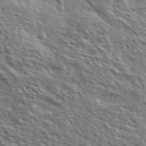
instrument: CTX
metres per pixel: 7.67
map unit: Ave
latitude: 37.2537
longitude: -111.5182
